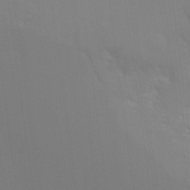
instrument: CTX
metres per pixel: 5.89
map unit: Hto
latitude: 20.1578
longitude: -33.4049
